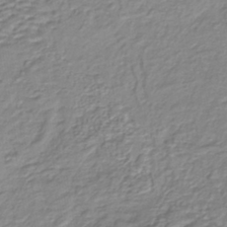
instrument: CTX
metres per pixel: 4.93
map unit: lHb
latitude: -39.0864
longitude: 58.7463
